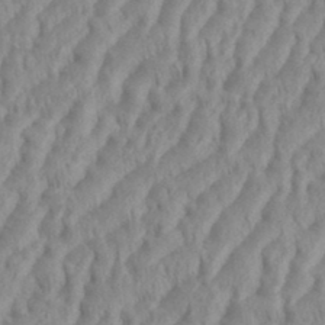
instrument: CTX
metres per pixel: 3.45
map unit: eHh
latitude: 36.0822
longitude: -137.7828
